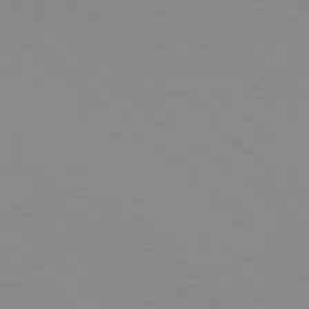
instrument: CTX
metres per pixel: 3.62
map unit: Hpe
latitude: 78.3279
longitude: -165.0269
